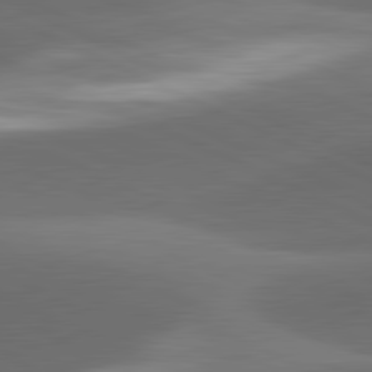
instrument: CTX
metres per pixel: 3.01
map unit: lApd
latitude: 81.5560
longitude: 134.1984
